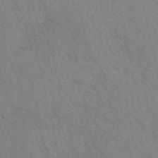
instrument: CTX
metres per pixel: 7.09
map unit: eAb
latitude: 50.0822
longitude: 109.0675
